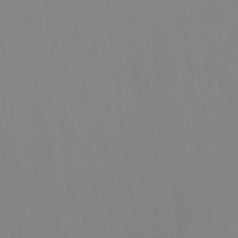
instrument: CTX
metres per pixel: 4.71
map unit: Hto
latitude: -8.5007
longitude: -42.0444
